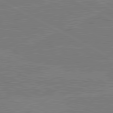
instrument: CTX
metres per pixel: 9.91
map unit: lApd
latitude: 80.8002
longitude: -126.8191
